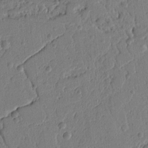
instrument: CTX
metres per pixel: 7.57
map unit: Ht
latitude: 8.8002
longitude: -77.7071
